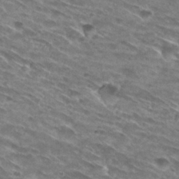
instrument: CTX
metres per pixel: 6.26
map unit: Hto
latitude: 29.5938
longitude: -46.0822
